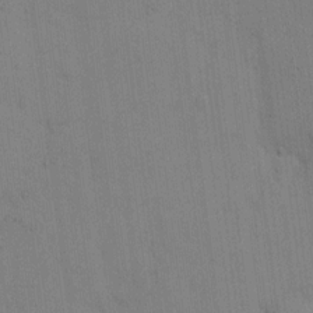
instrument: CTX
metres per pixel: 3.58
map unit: Hto
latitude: 14.0444
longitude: -61.1781
